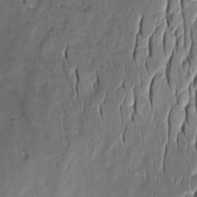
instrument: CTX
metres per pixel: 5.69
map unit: Aa
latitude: 8.8758
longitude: -132.9703
